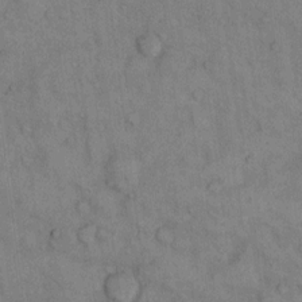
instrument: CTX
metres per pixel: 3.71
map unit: Hto
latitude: 10.1200
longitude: -59.4049
